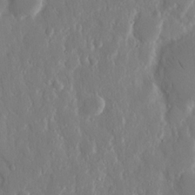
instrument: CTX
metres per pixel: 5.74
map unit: eHh
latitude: 12.7624
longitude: -71.4993
